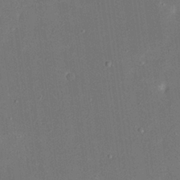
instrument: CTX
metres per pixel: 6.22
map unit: eHh
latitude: 19.4615
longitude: -69.0837
